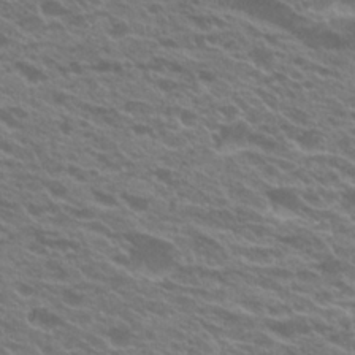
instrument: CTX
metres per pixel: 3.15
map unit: Hto
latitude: 22.9892
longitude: -37.4427
